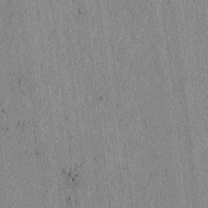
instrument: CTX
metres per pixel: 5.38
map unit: lAvf
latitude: 5.7072
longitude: 166.8408
